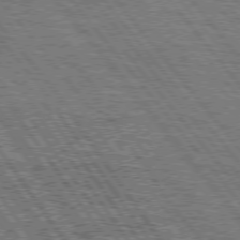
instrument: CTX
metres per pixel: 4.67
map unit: Hpe
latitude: 75.2159
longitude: -153.4993
